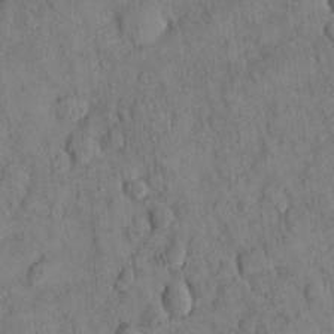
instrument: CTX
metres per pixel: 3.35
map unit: Nhu
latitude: 28.5734
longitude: -72.3090
